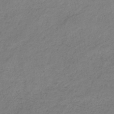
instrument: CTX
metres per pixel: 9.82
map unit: HNb
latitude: -43.8800
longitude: -38.8002
